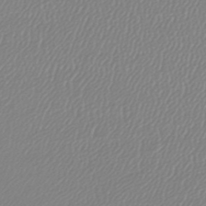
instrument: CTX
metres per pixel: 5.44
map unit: lHb
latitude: -44.1795
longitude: 65.0676
